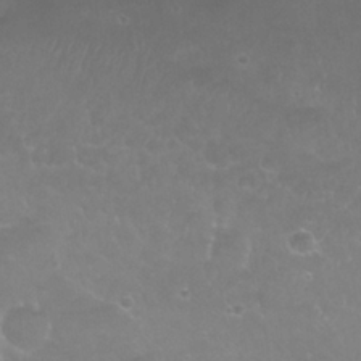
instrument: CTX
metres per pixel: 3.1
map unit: Nhu
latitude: 25.2914
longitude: -53.0648
